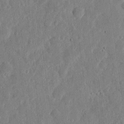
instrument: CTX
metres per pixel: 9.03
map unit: eHh
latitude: 5.3482
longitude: -71.9150
